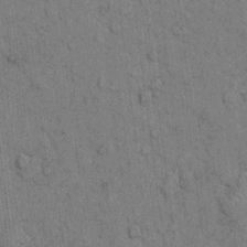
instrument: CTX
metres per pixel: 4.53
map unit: eHh
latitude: 6.5168
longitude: -64.3656
